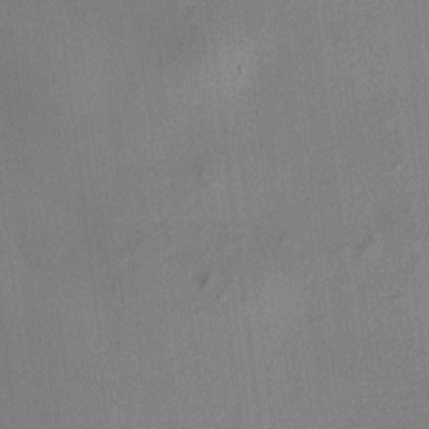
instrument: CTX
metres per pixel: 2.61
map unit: HNhu
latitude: 7.4993
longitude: 15.2376
